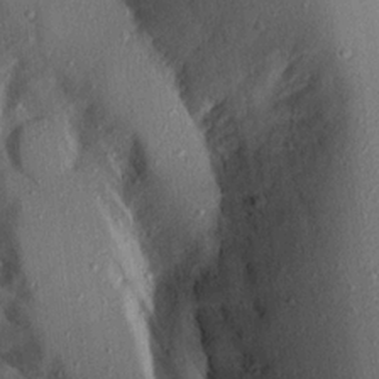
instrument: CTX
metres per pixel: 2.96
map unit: Aa
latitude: 16.3845
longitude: -148.5924
